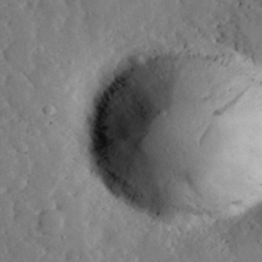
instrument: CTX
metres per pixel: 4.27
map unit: lHvf
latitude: 32.4223
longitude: -84.0255
